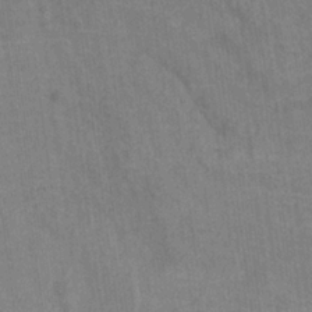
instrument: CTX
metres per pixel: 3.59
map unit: HNhu
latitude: -29.4077
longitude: 67.3321
